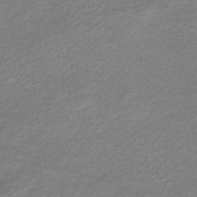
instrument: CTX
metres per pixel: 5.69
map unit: eHb
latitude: -36.8030
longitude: 76.2173
